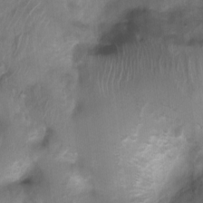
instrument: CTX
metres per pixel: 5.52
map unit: Ht
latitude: 4.0633
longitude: -21.6694
